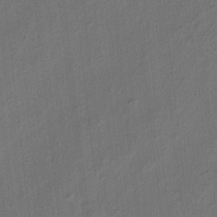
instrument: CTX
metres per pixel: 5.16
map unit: eHh
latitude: 5.9150
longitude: -77.2159
